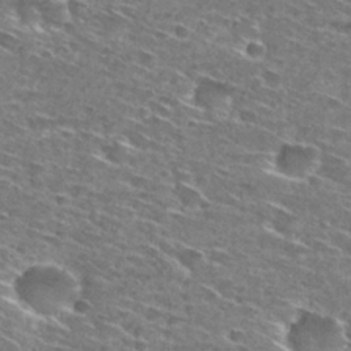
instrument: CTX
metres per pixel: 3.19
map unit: Hto
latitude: 28.5734
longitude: -46.4412
